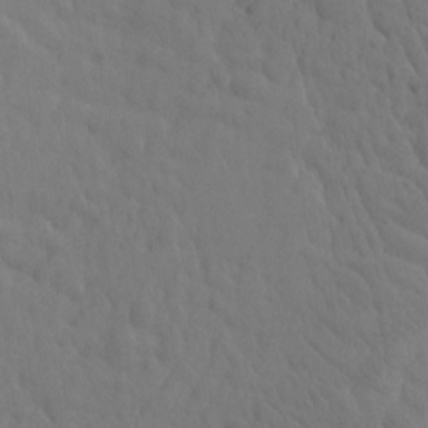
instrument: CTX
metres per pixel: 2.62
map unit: eHh
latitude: -0.7653
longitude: 14.7841
